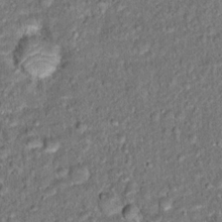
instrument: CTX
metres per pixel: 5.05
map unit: Hto
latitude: 15.7639
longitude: -41.0647
